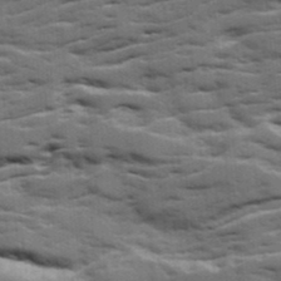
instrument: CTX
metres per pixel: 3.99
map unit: Ave
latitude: 18.6868
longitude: -130.0633
